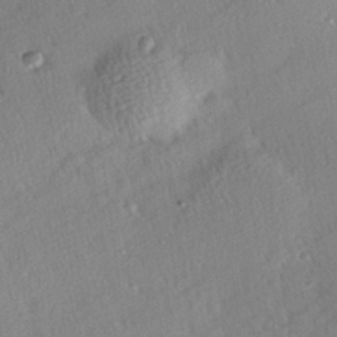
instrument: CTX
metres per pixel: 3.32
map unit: Hve
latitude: 25.5371
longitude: -93.5749
